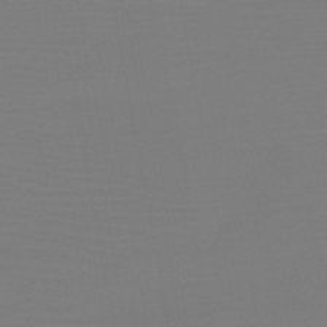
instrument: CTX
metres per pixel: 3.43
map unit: HNb
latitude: -46.5951
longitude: -44.2144
